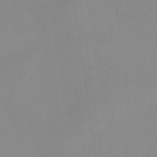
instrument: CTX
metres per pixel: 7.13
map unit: HNb
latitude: -36.1416
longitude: 54.7652
